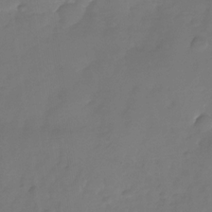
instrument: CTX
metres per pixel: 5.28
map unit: Nhu
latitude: -26.7652
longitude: -70.9325
